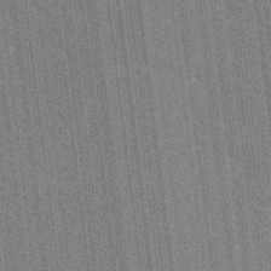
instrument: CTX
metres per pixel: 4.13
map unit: HNhu
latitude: 7.4237
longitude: -6.0822
